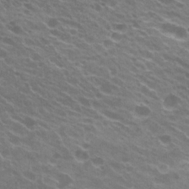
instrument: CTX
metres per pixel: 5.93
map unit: Hto
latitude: 23.4426
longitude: -37.6316
